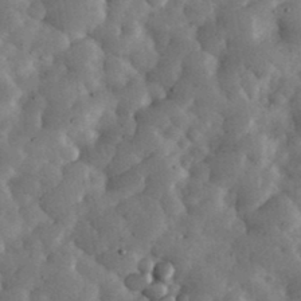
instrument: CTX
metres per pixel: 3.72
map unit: eHh
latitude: 34.8947
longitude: -68.9136
